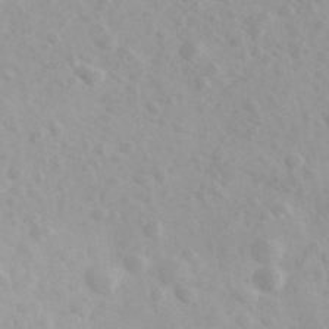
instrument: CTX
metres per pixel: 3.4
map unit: Ave
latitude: 39.7827
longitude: -106.6113
